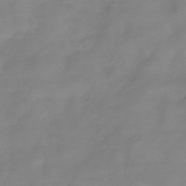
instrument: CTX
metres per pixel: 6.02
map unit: Hve
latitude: -34.0283
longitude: 91.6533
